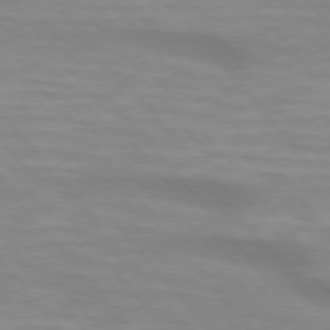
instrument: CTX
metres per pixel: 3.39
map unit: lApd
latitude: 74.6113
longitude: -60.1389
